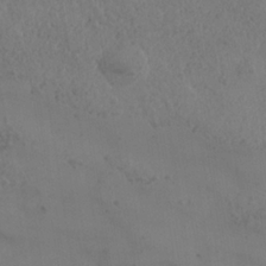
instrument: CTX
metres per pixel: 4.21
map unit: Nhe
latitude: -36.9919
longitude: 139.1053
